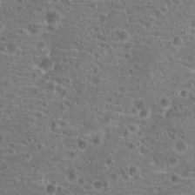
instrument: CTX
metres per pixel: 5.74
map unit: Hto
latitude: 19.1592
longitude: -42.1578
